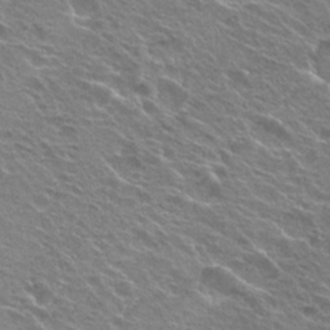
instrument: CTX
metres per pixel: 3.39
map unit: Hto
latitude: 24.3845
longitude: -30.7436
